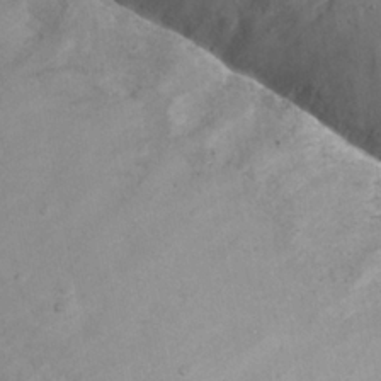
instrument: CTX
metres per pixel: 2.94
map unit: Nhu
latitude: -39.1620
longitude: -84.3278
